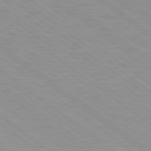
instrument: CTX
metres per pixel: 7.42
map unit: Hpe
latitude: 78.8947
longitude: -121.8773
